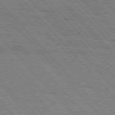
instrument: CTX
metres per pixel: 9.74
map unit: Hpe
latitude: 76.2900
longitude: -151.2348
